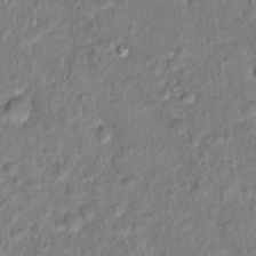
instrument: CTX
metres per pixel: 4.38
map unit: Hto
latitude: 16.7057
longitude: -40.1577
